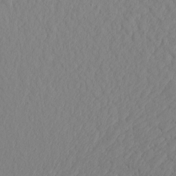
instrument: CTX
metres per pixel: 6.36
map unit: Aa
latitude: 16.9703
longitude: -143.7261
